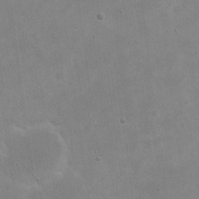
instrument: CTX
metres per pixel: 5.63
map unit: eHh
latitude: 20.3845
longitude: -69.6316
